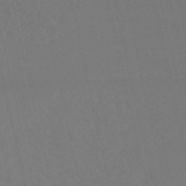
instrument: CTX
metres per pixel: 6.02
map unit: HNb
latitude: -54.3306
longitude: -35.3292
